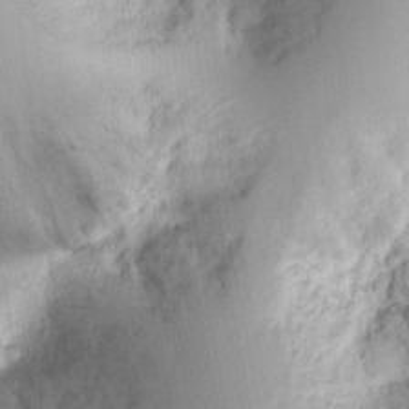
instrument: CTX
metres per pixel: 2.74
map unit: Ht
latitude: 8.9136
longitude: -74.7624
